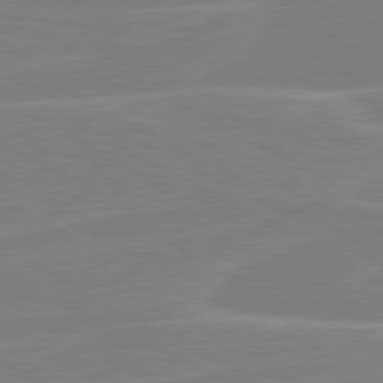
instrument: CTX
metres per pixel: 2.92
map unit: lApd
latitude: 80.7624
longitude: 121.4076
